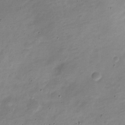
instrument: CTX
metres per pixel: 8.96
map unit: Nve
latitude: -22.3306
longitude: 105.3887
